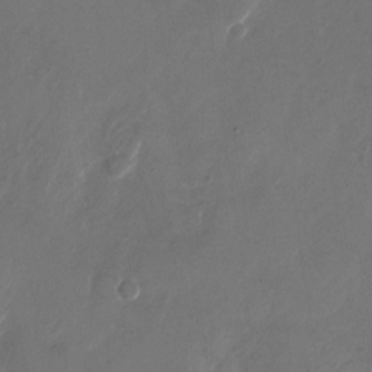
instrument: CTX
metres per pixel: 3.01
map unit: Nhu
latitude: -27.3887
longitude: -72.6302
